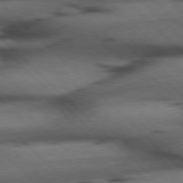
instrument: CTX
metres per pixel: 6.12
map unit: Hpe
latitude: 77.0647
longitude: -155.3859
